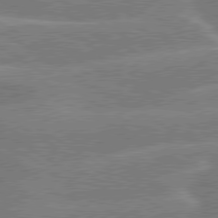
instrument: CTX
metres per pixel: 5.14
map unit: lApd
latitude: 79.7261
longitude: -131.7261
